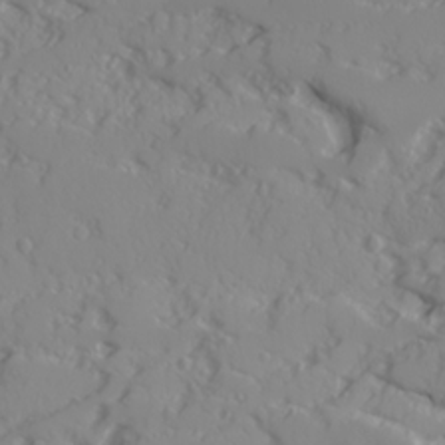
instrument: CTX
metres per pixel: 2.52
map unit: Ave
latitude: 17.0458
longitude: -129.2159
